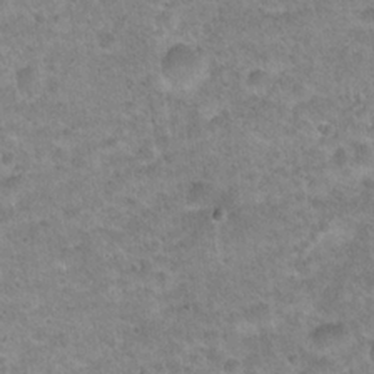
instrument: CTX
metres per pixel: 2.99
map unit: Hto
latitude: 21.3104
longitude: -49.3482
